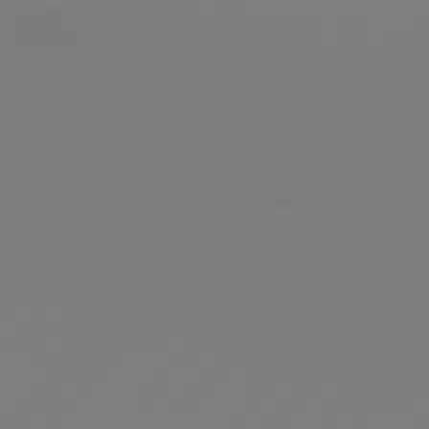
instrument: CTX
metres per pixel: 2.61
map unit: Hpe
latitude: 77.5560
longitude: -133.6694
